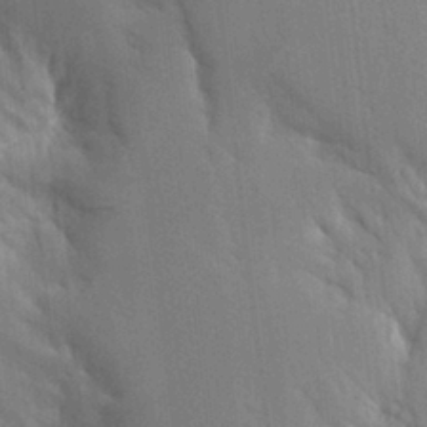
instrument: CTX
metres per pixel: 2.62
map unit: Aa
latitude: 17.0836
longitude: -149.2537
